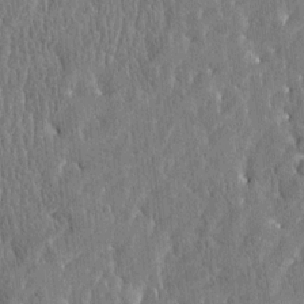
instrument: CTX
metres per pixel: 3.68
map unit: Htu
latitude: -4.0283
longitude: 175.8800
